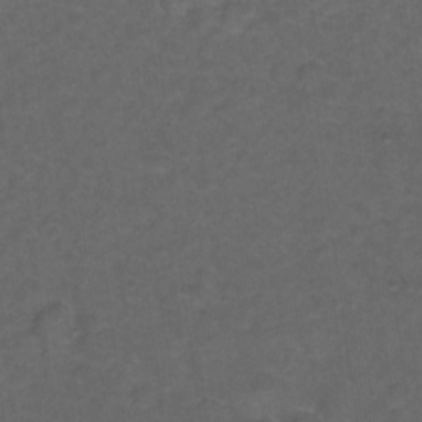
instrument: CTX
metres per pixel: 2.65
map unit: Hto
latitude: 5.3104
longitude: -36.1200
